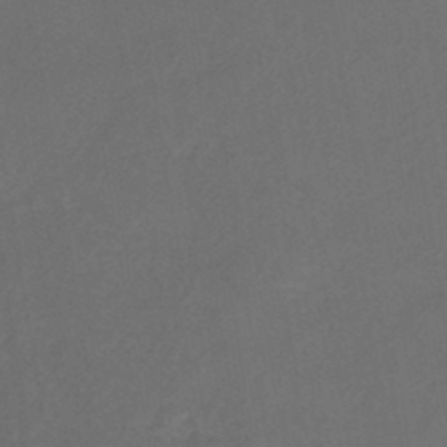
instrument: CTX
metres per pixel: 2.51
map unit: eHb
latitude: -46.7274
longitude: 85.4076
